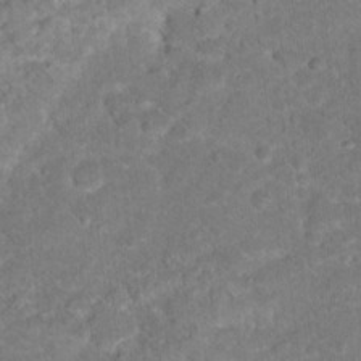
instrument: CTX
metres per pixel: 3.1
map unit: Hto
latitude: 18.2522
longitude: -37.5560
